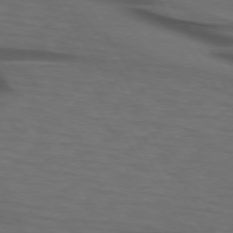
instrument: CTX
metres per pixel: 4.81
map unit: lApd
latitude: 73.4805
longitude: -74.2145
